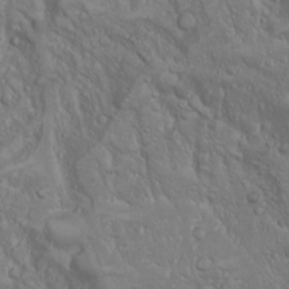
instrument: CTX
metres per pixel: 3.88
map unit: Nhu
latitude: -4.5951
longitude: -86.4790
